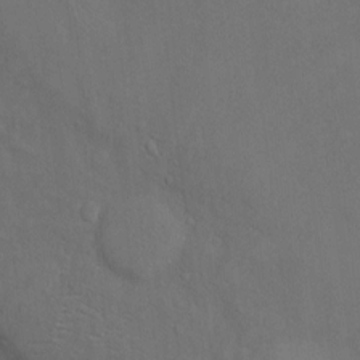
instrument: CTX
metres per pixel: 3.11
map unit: Htu
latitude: -6.4251
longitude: 160.5385
